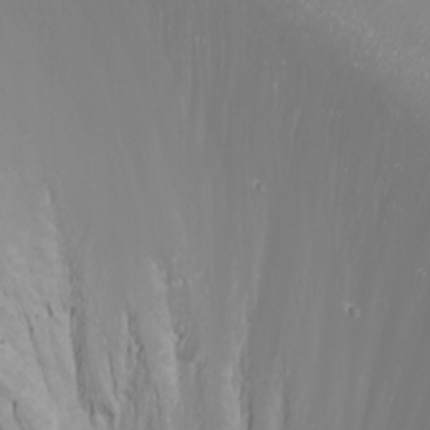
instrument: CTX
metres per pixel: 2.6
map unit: Nhu
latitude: -6.1039
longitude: -79.4238
